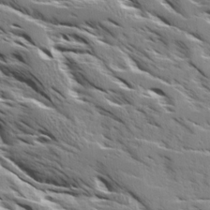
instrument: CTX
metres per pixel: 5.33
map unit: Ave
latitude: 16.9703
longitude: -129.7449
